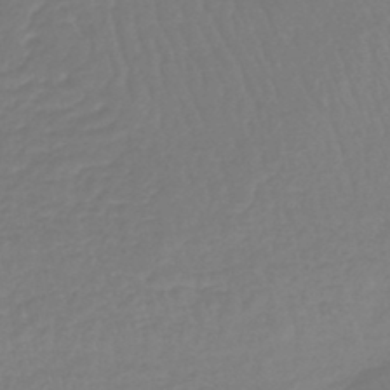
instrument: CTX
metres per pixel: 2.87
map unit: lHb
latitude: -43.0675
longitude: 63.3698
